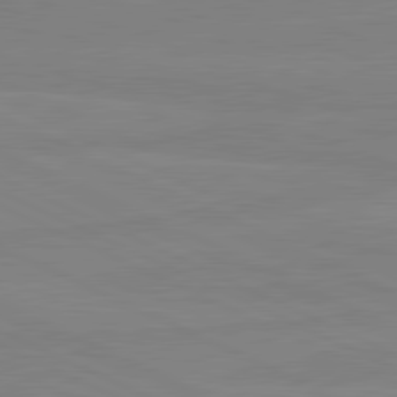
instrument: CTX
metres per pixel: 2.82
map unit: lApd
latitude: 81.1592
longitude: -178.3279
